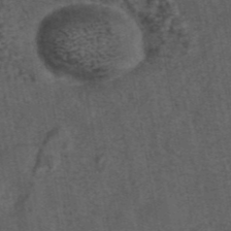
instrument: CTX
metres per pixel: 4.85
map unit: eAb
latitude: 43.7072
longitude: 106.3873
